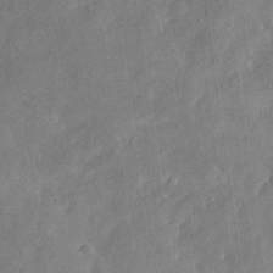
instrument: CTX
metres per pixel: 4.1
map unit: Nhu
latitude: -28.2928
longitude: -72.7625
